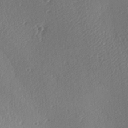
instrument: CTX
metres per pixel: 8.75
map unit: lAa
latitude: -9.1620
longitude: -128.1578
